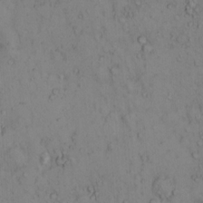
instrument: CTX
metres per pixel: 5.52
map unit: Hto
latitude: 12.5168
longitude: -59.2159
